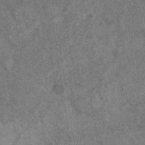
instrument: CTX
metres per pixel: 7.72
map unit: eHb
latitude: -35.1053
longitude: 76.5763
